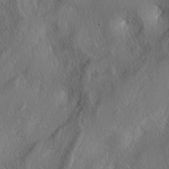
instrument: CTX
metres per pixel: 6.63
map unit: lAa
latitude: -4.4062
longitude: -124.4034
